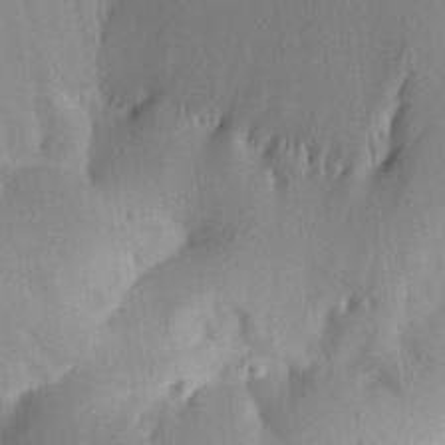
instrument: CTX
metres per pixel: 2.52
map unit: Aa
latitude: 20.4034
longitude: -147.1215
